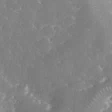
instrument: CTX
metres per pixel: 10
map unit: eHh
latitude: 34.6301
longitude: -63.3860
